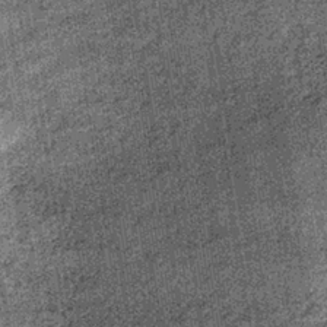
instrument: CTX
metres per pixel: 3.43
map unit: lHb
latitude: -36.3306
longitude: 64.5007
